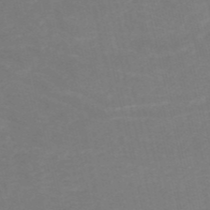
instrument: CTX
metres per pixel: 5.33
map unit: HNb
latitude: -53.2565
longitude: -48.6113
